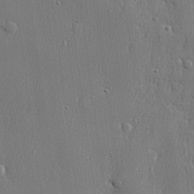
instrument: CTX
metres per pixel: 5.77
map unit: lHvf
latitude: 23.7072
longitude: 141.4265
